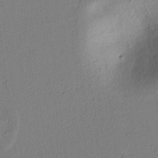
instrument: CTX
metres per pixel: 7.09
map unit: lAvf
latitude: 8.6869
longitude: 166.8408
